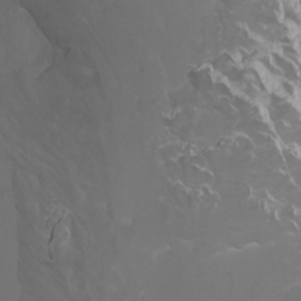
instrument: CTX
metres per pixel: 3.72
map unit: Nhu
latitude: -5.1809
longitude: -73.4616
